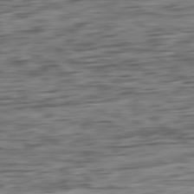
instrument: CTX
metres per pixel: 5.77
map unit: Ap
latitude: -80.9542
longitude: -96.3845
